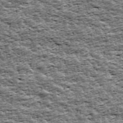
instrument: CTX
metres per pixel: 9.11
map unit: Ave
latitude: 42.7813
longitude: -111.6694
